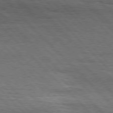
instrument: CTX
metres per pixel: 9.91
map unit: Hpe
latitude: 77.4993
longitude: -126.5735
